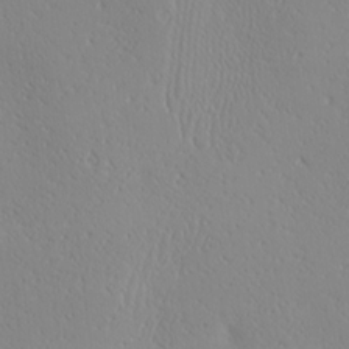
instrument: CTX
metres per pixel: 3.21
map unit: Ave
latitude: 21.0837
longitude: -137.7639
